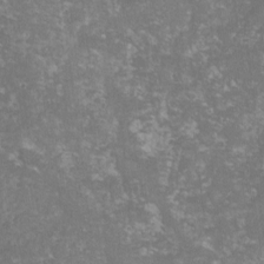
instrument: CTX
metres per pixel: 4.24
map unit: lHvf
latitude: -15.4833
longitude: -99.7260
